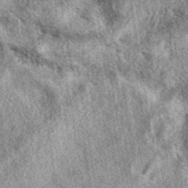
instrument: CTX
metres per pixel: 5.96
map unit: eAb
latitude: 39.7261
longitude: 110.4062
